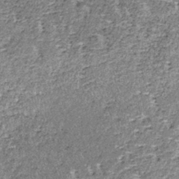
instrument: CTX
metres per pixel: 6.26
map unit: lHb
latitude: -37.8233
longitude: 65.3888
